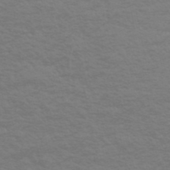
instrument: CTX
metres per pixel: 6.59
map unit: eHh
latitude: -51.6344
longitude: -23.8961
